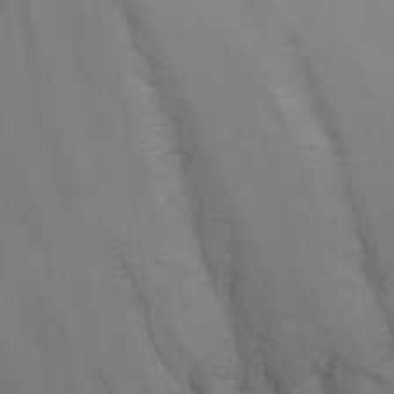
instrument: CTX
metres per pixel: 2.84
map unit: Nhu
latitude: -13.8989
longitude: -71.2726
